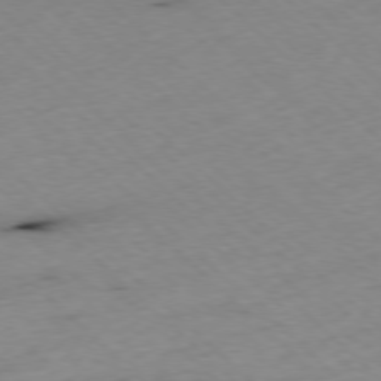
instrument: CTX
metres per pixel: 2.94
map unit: Ap
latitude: -77.8422
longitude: -60.7435
